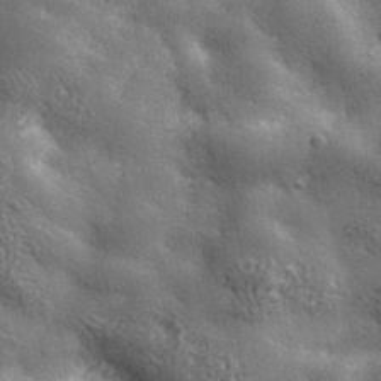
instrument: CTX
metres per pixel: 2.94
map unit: lHvf
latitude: 36.5168
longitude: -89.8962
